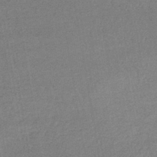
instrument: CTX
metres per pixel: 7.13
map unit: lHb
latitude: -41.8422
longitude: 66.8408
